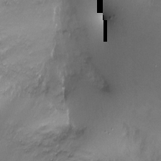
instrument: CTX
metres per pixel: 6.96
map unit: Nhu
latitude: -17.6344
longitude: -45.9528
